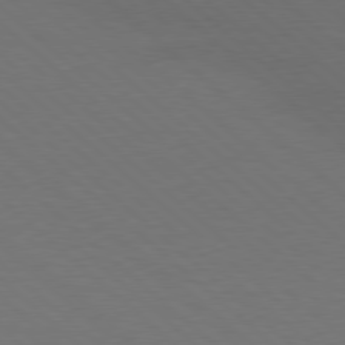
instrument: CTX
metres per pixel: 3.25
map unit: Hpe
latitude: 78.0255
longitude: -150.6301
